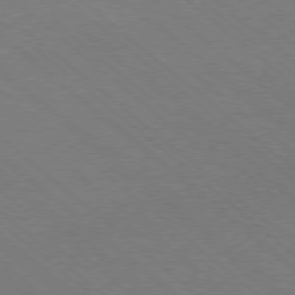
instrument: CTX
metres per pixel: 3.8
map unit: Ap
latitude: -78.3306
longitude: -65.1403
